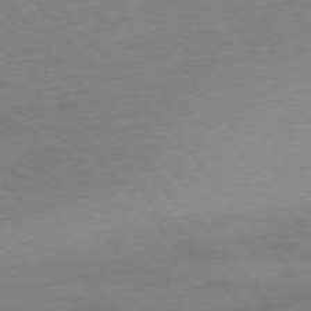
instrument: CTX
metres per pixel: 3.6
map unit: Ap
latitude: -75.3699
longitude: -81.0458
